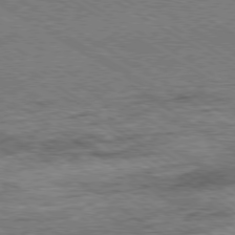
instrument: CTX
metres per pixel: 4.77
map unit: Ap
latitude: -79.6910
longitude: -78.8758
